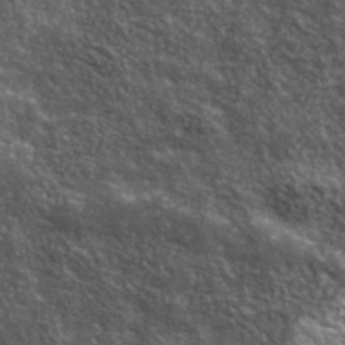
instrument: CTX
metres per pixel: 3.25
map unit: lHvf
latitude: 40.4034
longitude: -89.1781
